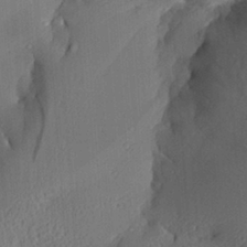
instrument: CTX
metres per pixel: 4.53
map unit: Aa
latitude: 28.9891
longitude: -136.0822
